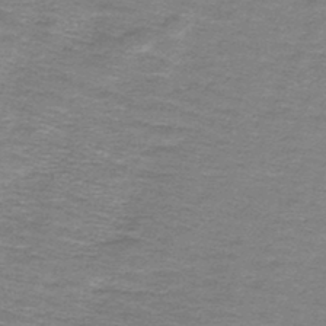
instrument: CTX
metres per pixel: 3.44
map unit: lHb
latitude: -44.1228
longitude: 56.6707
